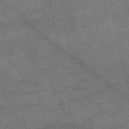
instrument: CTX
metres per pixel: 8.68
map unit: HNb
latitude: -55.2187
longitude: -40.0255
